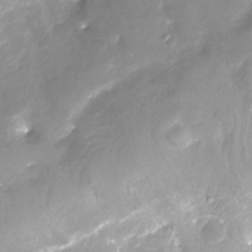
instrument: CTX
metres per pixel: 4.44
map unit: Ht
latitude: -16.3496
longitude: -43.7828
